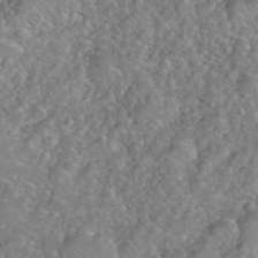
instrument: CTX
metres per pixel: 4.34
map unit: eHh
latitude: 39.8772
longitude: -58.7057
